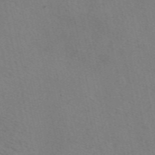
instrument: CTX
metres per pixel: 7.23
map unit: eAb
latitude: 50.9324
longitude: 109.0486
